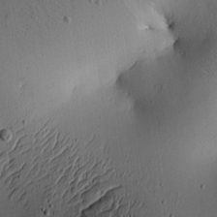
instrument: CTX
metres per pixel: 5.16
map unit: lAa
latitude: 5.8961
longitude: -113.5749
